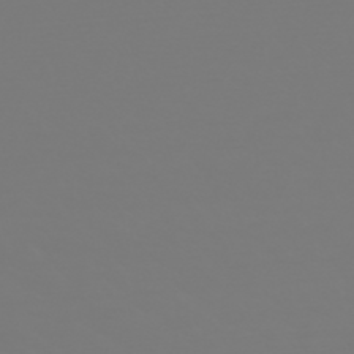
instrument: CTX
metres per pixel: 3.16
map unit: HNb
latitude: -47.9556
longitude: -48.8758
